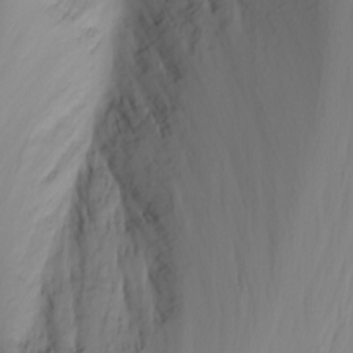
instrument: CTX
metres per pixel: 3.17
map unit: Nhu
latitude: -4.5384
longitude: -84.1011
